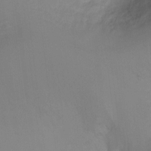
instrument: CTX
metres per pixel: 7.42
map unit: Ht
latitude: 2.3089
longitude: -27.5182
